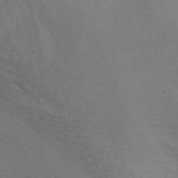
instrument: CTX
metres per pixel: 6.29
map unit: Nhu
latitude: -3.1242
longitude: -72.7247
